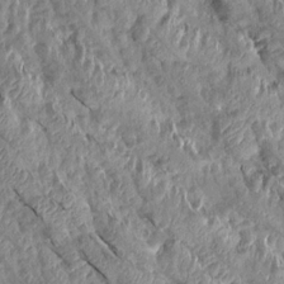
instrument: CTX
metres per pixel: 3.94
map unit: Aa
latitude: 15.5938
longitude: -144.8947
